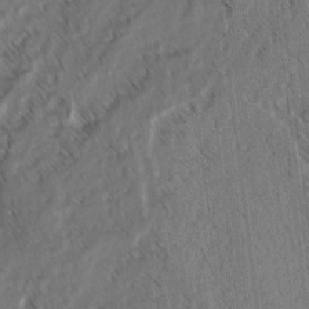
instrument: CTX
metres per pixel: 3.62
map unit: lAvf
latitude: -3.6910
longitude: -114.2144
